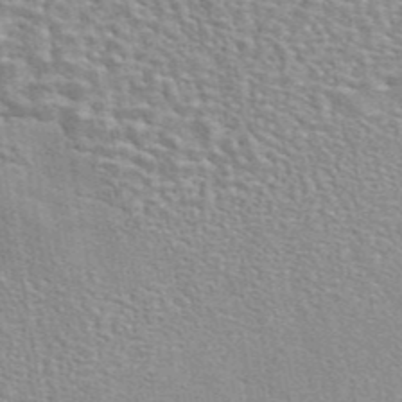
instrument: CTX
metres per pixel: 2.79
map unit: eAb
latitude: 44.1766
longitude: 110.5762
